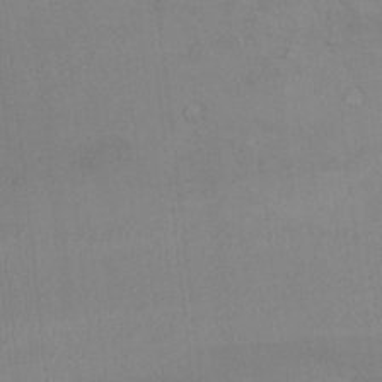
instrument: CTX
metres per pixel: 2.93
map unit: Hto
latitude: 11.7828
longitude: -35.6505
